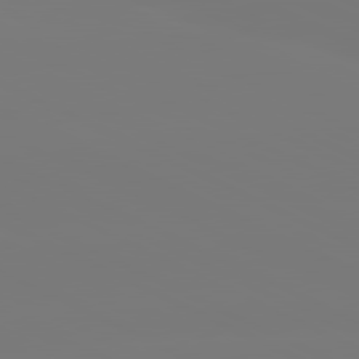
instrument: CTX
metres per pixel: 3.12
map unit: lApd
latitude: 81.0458
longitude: -148.7813
